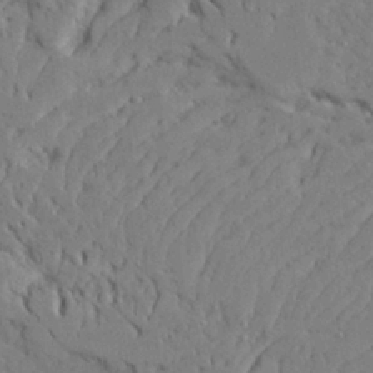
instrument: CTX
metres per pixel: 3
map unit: Ave
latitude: 23.8583
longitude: -130.8380
